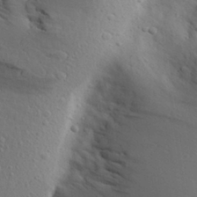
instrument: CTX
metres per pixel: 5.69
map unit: Aa
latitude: 27.4993
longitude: -143.1592
